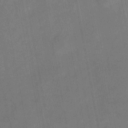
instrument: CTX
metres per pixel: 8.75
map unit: eHh
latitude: 4.8191
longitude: -69.9150
